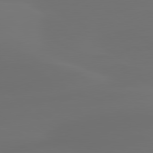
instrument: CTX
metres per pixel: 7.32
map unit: lApd
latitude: 80.3845
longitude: -84.8191
